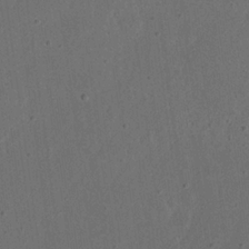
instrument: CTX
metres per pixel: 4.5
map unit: eHh
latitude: 22.8569
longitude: -69.1214
